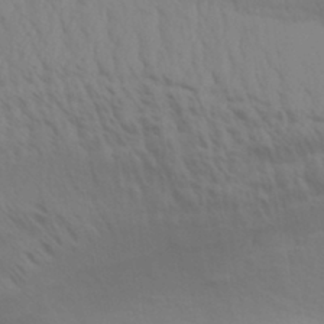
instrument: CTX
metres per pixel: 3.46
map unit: Aa
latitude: 31.5183
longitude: -135.7449
